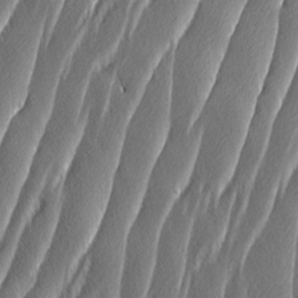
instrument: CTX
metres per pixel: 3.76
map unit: Aa
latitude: 8.1956
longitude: -130.7058
